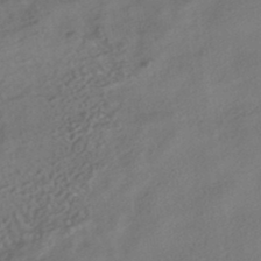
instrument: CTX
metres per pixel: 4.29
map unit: HNhu
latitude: -41.4076
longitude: 103.1242
